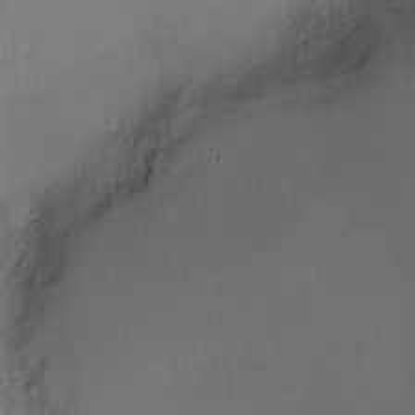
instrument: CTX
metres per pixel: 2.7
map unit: Nve
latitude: -7.3131
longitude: 175.0486
